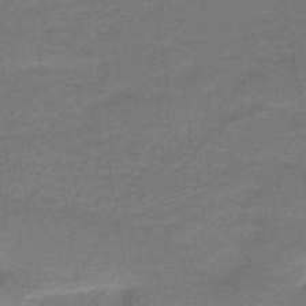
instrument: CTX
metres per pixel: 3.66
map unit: HNb
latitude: -47.7099
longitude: -39.7072
